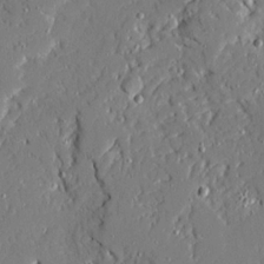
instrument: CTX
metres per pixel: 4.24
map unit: Ave
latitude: 21.2159
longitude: -128.1389
